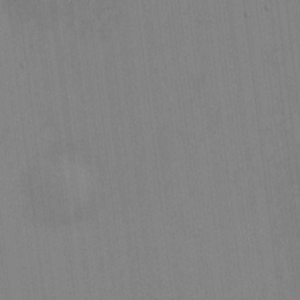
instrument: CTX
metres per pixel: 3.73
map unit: HNhu
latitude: -1.0676
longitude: -6.7624
